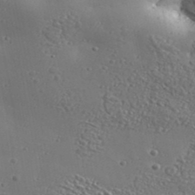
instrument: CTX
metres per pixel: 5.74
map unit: Aa
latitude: 33.0647
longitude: -134.1577
